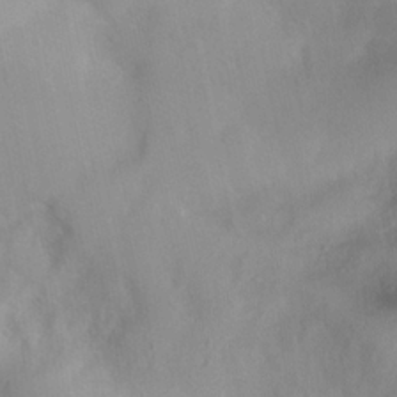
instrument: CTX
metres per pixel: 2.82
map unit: Nhu
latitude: 7.9528
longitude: -21.1970
